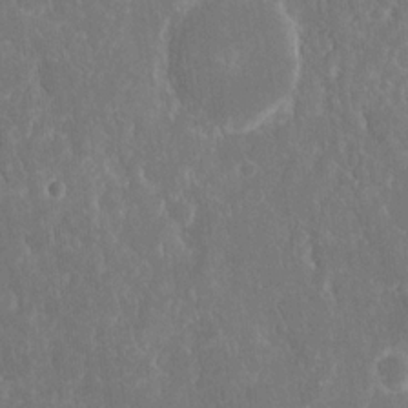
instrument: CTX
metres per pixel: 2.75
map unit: eHh
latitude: 15.8206
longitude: -73.0081
